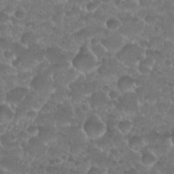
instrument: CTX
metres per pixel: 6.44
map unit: Nhu
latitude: 26.9514
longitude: -52.5168
